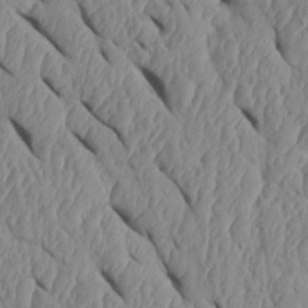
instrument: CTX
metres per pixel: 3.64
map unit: Htu
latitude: 1.7638
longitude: 148.3118
